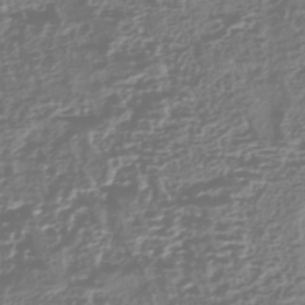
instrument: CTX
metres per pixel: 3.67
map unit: HNhu
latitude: -43.6343
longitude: 100.5951
